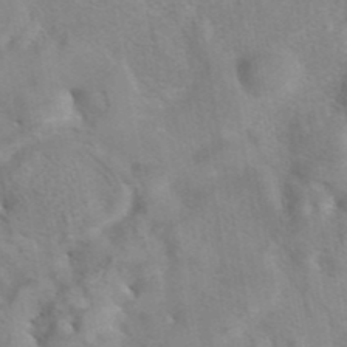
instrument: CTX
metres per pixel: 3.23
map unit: eAb
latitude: 41.4237
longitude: 106.2740
